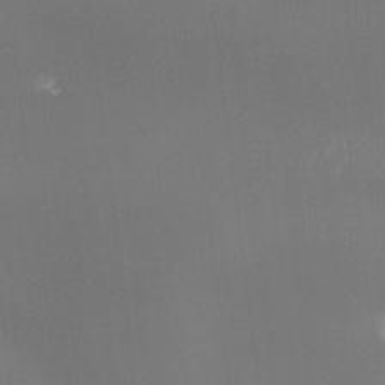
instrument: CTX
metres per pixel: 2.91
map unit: Hto
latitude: -8.3117
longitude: -47.0459
